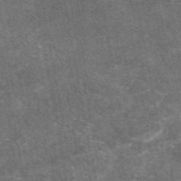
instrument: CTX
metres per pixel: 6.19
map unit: eAb
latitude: 48.2900
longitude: 122.2929
